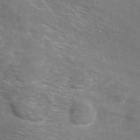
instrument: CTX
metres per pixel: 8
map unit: eAb
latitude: 42.9136
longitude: 105.7855
